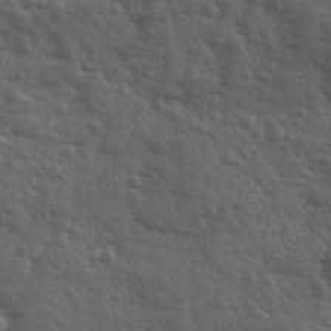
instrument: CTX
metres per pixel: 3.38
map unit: Ave
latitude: 11.6505
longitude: -103.7072
